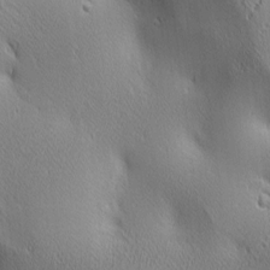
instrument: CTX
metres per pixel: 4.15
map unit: lAa
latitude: 2.6301
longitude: -117.4993
